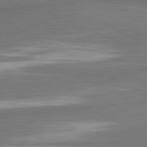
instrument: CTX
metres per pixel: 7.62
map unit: lApd
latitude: 81.9150
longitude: 175.1998
